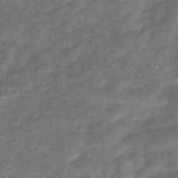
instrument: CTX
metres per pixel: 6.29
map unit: eHb
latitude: -37.8989
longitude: 81.2376
